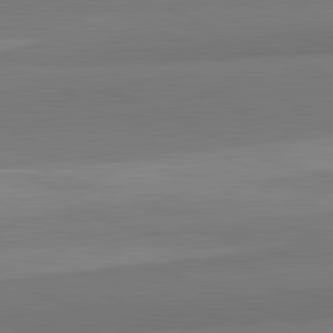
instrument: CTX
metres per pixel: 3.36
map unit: lApd
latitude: 82.4601
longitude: 157.4265
